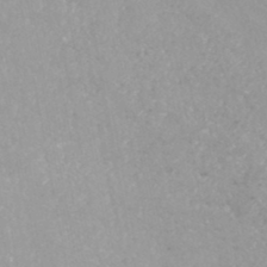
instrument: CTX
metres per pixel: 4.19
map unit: HNhu
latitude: -46.3684
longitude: 97.0487
